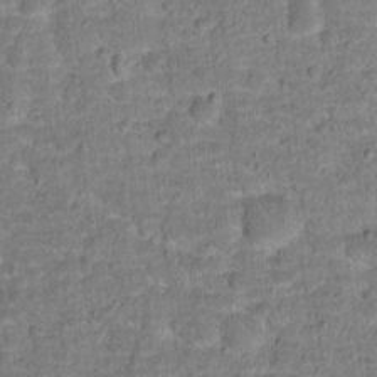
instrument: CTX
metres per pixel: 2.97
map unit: Hto
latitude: 15.9151
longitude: -38.8569
